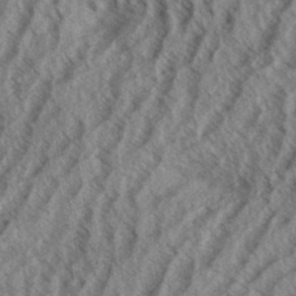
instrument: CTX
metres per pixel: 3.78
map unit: eHh
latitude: 33.8772
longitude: -140.0255
